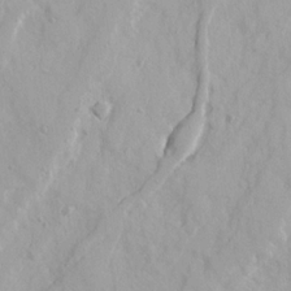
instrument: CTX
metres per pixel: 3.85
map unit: Ave
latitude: 21.6316
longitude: -130.8380
